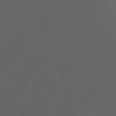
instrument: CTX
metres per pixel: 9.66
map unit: Nhu
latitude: -6.9919
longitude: -90.5357
